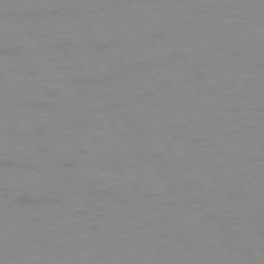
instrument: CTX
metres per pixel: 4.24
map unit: Ap
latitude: -77.0486
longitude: -84.0633
